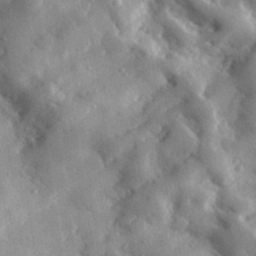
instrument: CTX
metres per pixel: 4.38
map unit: lHvf
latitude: 32.4412
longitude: -86.1011
